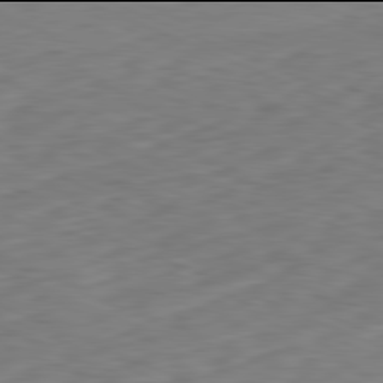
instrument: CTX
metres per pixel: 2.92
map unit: Ap
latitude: -82.0094
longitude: -69.0459
